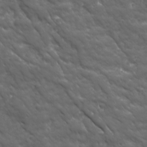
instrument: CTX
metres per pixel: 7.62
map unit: Ave
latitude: 19.2537
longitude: -134.0444
